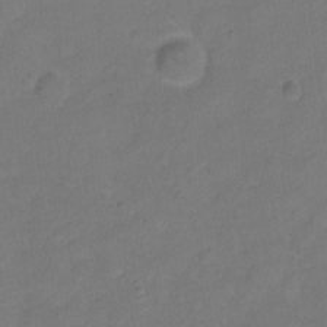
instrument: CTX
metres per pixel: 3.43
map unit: Hto
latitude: 4.4601
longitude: -61.2348
